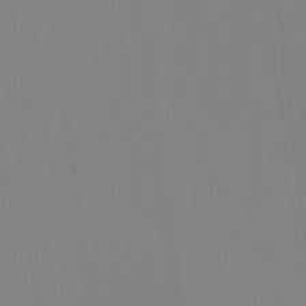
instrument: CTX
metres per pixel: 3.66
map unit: eHh
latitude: -4.4629
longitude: -83.1970
